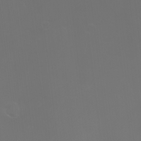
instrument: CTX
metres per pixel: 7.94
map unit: Nhu
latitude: -7.6910
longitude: -74.2523
